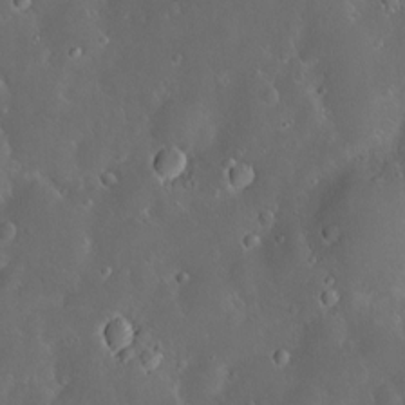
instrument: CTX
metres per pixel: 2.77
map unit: Hve
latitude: -10.9542
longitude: 174.8974
